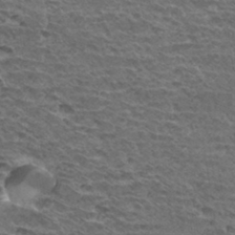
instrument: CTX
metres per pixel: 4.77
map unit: Hto
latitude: 32.5735
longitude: -39.7638
